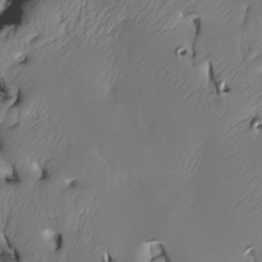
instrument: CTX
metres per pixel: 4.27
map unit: Htu
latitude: -4.8786
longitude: 150.1416
